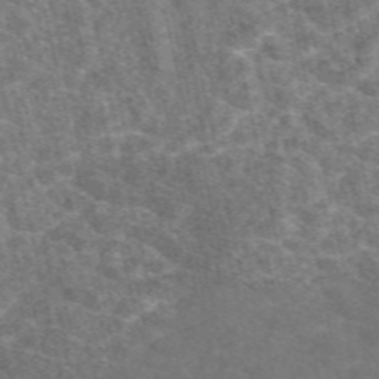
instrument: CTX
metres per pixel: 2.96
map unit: eAb
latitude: 49.9150
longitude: 118.6141
